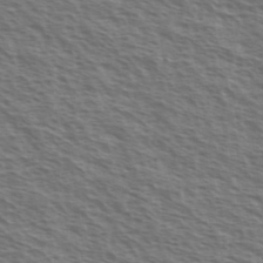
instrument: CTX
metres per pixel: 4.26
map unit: Ave
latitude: 38.4412
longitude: -111.2348
